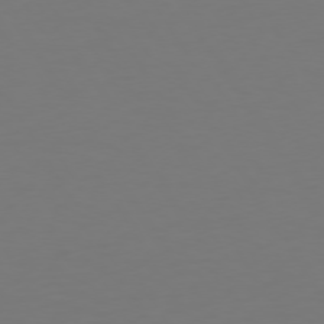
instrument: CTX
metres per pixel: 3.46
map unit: Hpe
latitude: 73.1215
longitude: -122.4412
